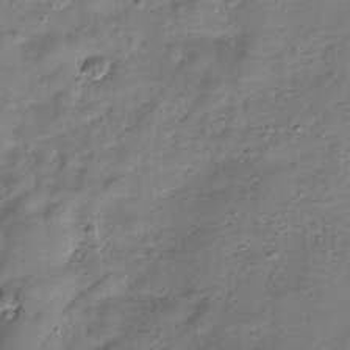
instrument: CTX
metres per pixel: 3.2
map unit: Hve
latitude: -29.6344
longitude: 94.8219
